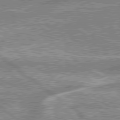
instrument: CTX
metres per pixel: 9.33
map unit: lApd
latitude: 79.5182
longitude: -168.0822
